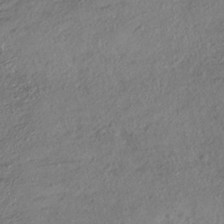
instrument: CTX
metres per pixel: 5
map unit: HNhu
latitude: -40.9542
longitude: 107.8801
